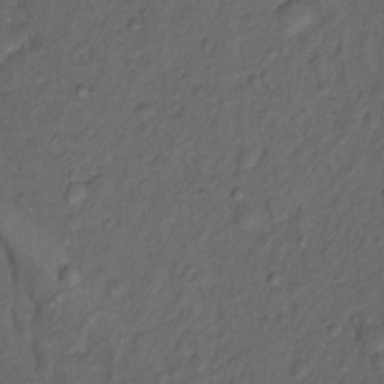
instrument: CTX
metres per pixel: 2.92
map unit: Nhu
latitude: 12.7435
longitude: -28.6301
